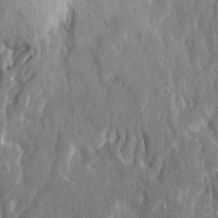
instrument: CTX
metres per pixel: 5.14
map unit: Ave
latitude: 22.8947
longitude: -133.8394
